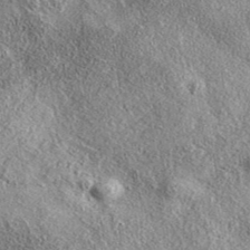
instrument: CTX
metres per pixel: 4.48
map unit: eAb
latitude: 38.3089
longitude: 109.7667
